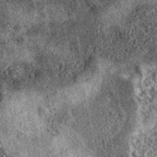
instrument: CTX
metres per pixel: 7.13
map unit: eAb
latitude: 39.7638
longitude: 108.8597
